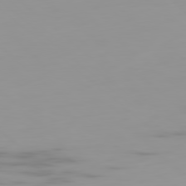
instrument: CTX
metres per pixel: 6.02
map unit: Ap
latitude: -79.8044
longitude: -68.9325
